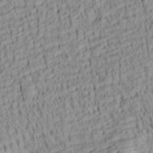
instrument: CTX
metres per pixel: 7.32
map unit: lAa
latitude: 6.1767
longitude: -115.4048
